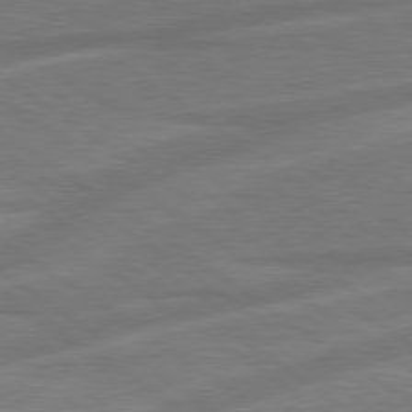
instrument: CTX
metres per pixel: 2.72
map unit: Hpe
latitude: 78.9514
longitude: -127.6883
